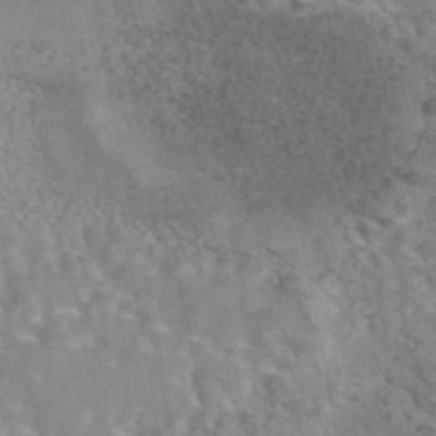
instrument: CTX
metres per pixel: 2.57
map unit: eAb
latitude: 44.3656
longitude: 108.2928
